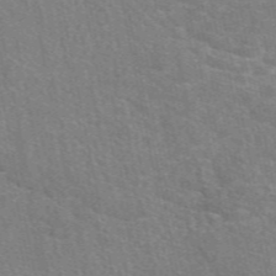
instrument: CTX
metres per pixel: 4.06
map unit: eAb
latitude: 49.4237
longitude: 115.4643
